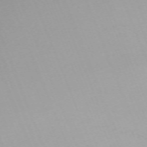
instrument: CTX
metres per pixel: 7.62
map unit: Nhu
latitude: -67.3699
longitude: 38.0094
